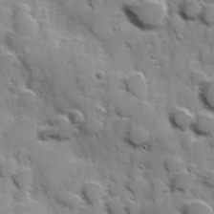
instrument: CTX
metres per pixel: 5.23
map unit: Hve
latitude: 24.2711
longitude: 147.1242
